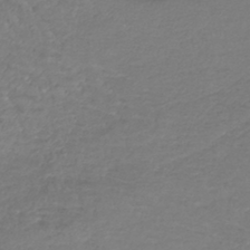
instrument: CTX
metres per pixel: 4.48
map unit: lHb
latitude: -42.0661
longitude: 72.7274
